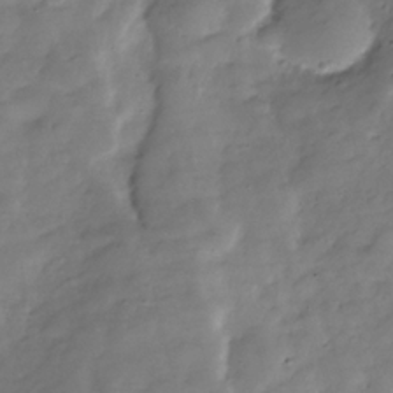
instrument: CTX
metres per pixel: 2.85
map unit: Hve
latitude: -30.7085
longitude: 91.4833
